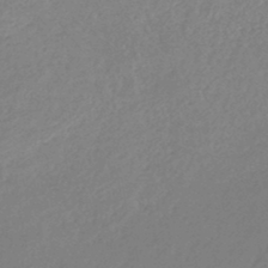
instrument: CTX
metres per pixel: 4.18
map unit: lHb
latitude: -45.2376
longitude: 56.7841
